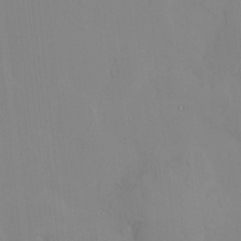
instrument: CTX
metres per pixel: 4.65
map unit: HNhu
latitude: 7.5560
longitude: 11.6155
